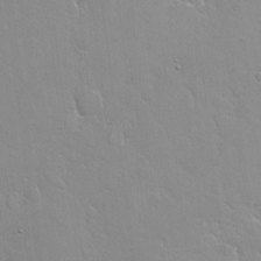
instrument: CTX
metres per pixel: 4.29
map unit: Nhe
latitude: -2.7463
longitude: -59.2915
